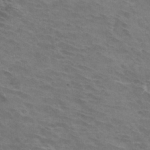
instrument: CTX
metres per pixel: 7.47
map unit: Hto
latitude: 33.1403
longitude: -43.0081
